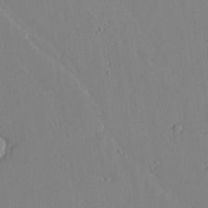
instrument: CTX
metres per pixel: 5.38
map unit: Aa
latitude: 18.3845
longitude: -126.3845
